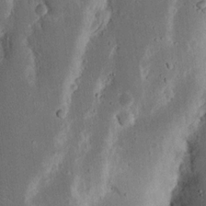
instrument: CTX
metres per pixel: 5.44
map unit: Nhu
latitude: 16.8002
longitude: -74.6679
